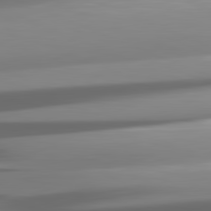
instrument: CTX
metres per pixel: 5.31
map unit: lApd
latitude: 82.1199
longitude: -146.8947
